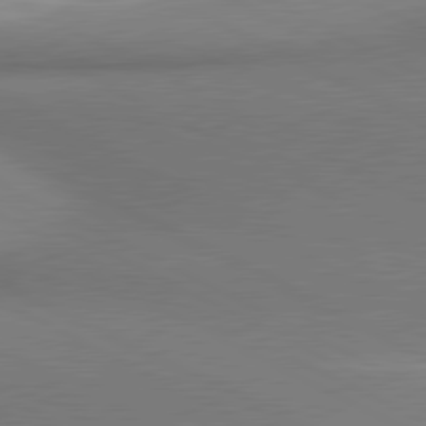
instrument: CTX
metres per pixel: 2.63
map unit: lApd
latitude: 80.8569
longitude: 162.4629
